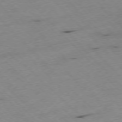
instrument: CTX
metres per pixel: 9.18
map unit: Ap
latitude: -77.2565
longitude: -60.5357
